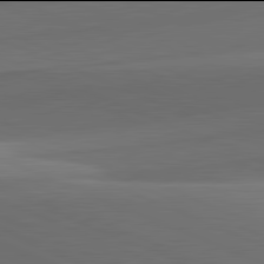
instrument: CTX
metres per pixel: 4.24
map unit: lApd
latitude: 81.9906
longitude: 133.1998
